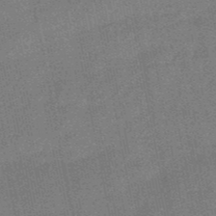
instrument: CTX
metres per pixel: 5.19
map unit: lHb
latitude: -49.5210
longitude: 79.1053
